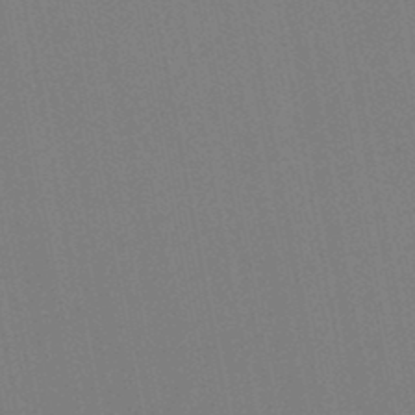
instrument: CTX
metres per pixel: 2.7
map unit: lHb
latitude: -46.9541
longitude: 69.7855
